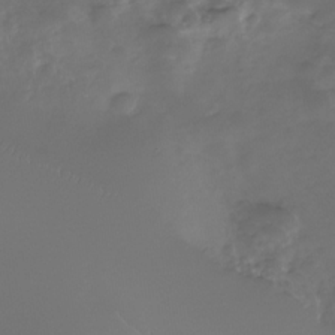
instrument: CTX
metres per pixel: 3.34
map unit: Nhe
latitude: -32.9542
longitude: -92.1955
